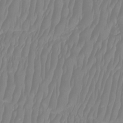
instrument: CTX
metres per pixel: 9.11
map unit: Htu
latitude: -8.4062
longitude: -74.6868
